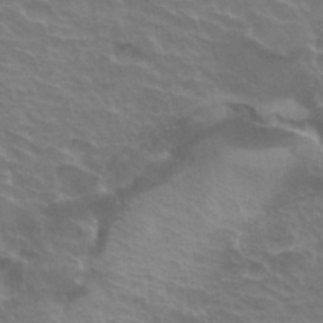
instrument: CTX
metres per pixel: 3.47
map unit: Hto
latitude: 34.2711
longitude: -40.9324
